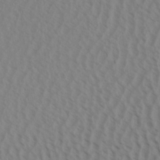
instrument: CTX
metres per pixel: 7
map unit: Aa
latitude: 30.8947
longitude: -140.2900
